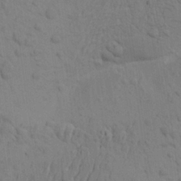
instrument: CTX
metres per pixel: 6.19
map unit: Aa
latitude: 22.7813
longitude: -148.6491
